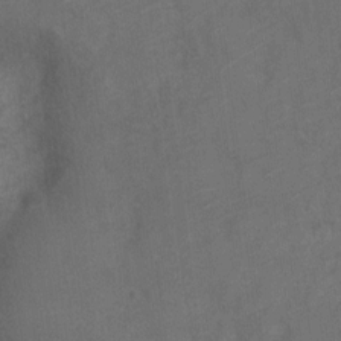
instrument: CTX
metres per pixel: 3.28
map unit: Nve
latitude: -19.3888
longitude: 108.4440
